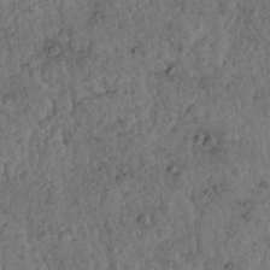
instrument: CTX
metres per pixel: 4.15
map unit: Nhu
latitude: 22.5357
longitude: -68.6680
